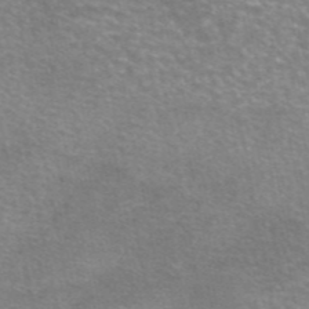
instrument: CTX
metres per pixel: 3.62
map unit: eAb
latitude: 45.8961
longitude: 102.0283
